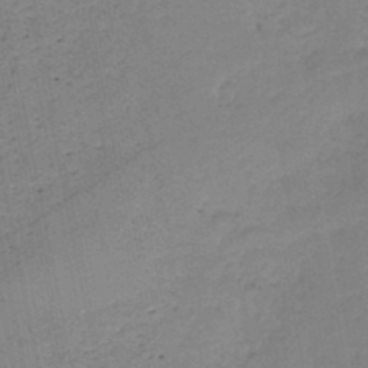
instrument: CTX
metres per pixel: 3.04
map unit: HNb
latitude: -48.2740
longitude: -39.9150
